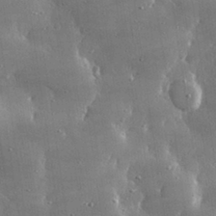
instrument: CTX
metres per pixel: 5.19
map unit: lHvf
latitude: 31.0270
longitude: -92.2711
